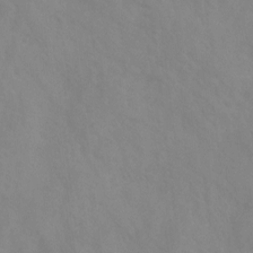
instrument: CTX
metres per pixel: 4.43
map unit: Ht
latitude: 2.5734
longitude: -25.2914
